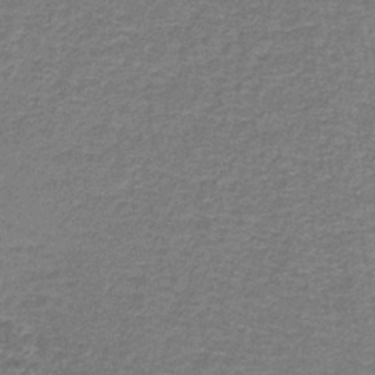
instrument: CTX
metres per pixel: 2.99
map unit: lHb
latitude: -39.1431
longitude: 60.1795
